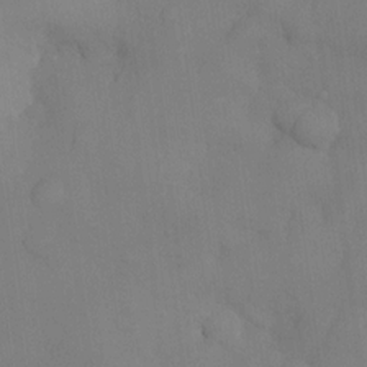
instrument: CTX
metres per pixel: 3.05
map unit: eHh
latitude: -23.4832
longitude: 15.1054
